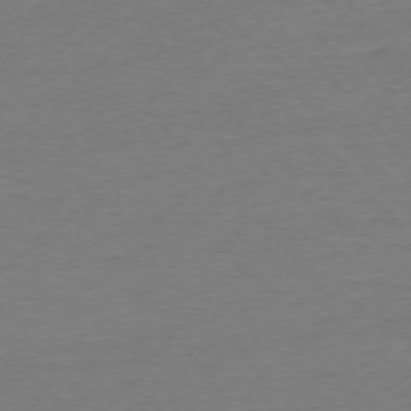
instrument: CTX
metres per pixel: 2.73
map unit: Ap
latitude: -76.8030
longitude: -95.7261
